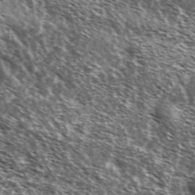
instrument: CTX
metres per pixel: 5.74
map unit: Ave
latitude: 37.7828
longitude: -108.6301
